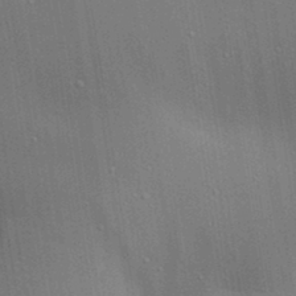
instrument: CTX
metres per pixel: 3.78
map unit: lAa
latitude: 20.4601
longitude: -138.8002
